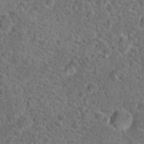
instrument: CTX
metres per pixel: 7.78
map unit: Hto
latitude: 18.1389
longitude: -41.6315
